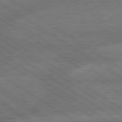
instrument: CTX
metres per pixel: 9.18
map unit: lApd
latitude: 79.8961
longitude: -161.7260
